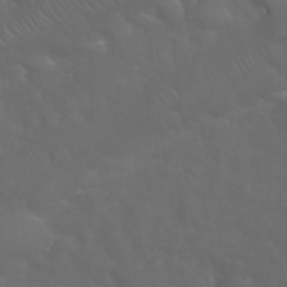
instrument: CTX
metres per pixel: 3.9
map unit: Nhu
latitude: 23.9339
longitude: -61.1781
